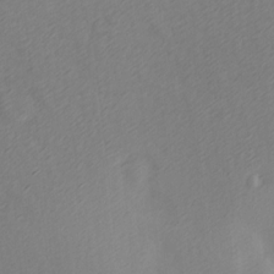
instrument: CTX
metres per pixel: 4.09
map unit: Hve
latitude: 13.0837
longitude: -90.7813
